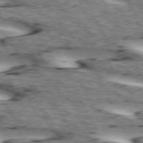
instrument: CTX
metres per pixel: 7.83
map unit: lApd
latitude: 73.2915
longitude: -54.5357
